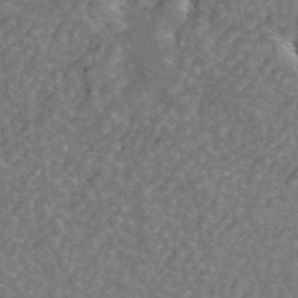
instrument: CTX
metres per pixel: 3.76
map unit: ANa
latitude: 44.8569
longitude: 29.9367
